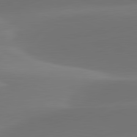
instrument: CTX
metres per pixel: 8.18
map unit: lApd
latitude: 81.8205
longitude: -160.7246
